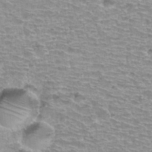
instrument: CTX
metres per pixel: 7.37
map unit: Hto
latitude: 33.6694
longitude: -39.8961
